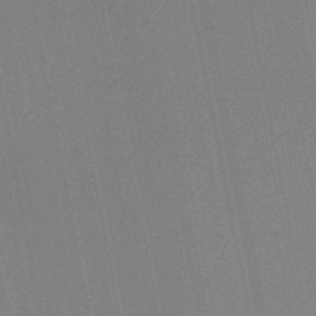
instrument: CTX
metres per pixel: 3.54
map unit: HNb
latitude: -52.0661
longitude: -45.5371
